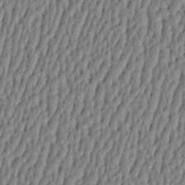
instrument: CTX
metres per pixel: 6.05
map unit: HNhu
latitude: -3.7477
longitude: 13.7100
